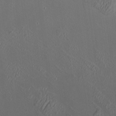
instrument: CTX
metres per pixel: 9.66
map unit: HNhu
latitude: 9.8206
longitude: 15.2754
